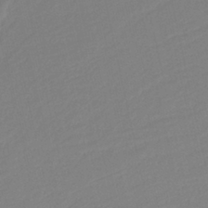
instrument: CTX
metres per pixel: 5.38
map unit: HNb
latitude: -37.4265
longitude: 56.5007
